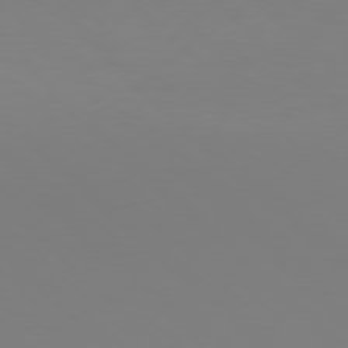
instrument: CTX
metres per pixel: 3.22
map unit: Hpe
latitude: 77.4993
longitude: -132.4601
